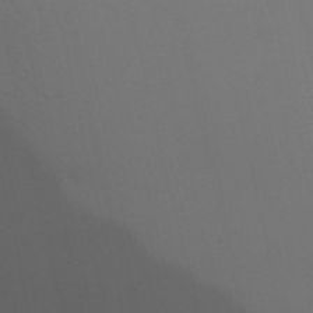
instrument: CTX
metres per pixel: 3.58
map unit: Nhu
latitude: 23.7072
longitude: -73.3860
